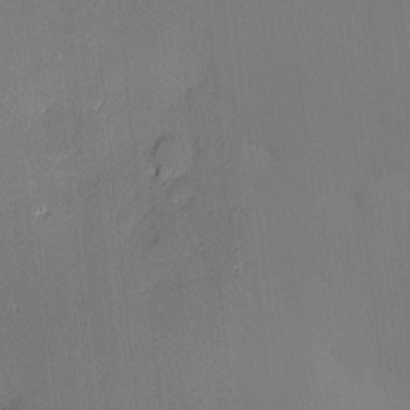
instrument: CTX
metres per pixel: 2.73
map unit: Hve
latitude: -9.6722
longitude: 175.5966
